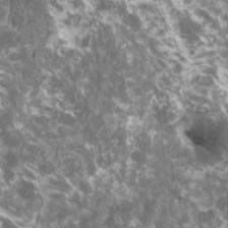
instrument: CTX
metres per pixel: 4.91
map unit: HNhu
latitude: 1.6882
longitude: 0.1795
